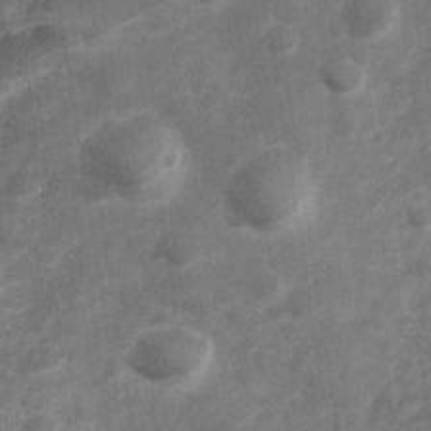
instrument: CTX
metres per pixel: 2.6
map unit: Hve
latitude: 32.7624
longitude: 151.5210
